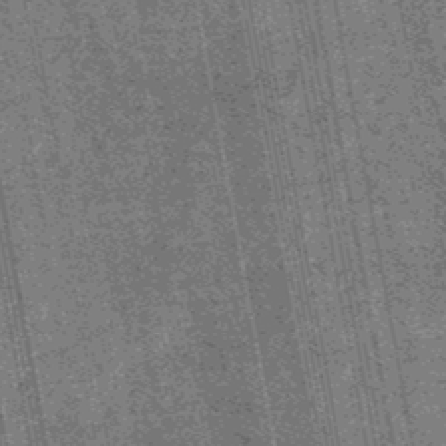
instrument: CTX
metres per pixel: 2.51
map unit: lHb
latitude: -48.0661
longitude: 73.8422
